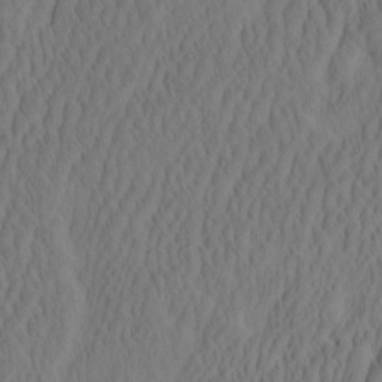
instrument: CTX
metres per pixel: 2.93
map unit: eHh
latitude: -2.3684
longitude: 15.8801
